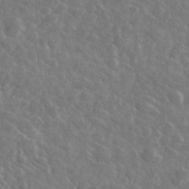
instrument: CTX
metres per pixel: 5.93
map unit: lHvf
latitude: 36.9514
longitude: -89.6127
